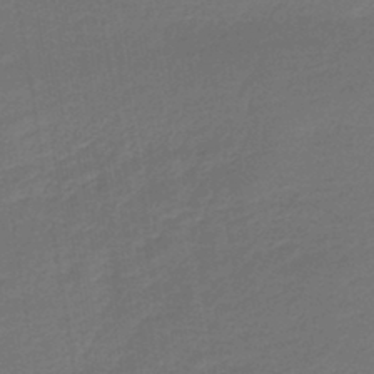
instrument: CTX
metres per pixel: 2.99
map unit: lHb
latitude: -43.8800
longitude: 60.1417
